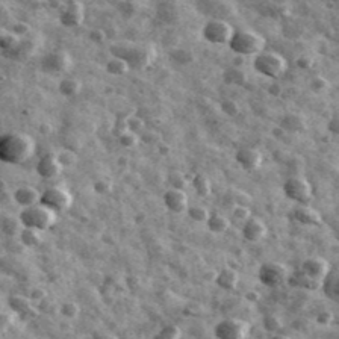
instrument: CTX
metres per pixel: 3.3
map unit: Ave
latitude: 41.8016
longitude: -107.6505
